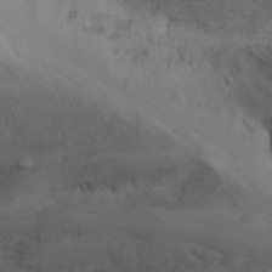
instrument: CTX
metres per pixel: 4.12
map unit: Nhu
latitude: -3.1998
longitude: -73.0837
